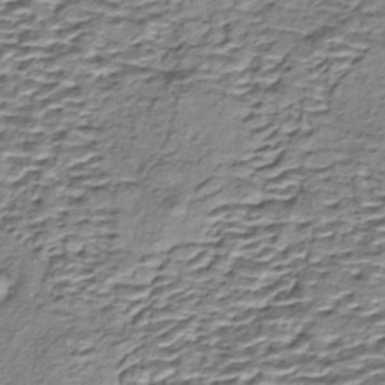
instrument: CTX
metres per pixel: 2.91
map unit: eHh
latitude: -42.9730
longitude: 116.9919
